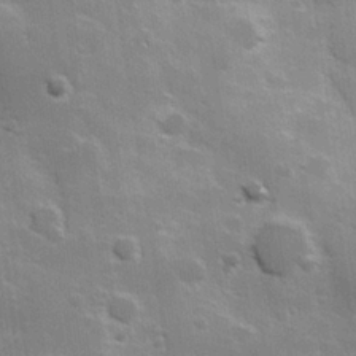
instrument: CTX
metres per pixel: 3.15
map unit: Hve
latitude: 23.8583
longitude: 147.1998
